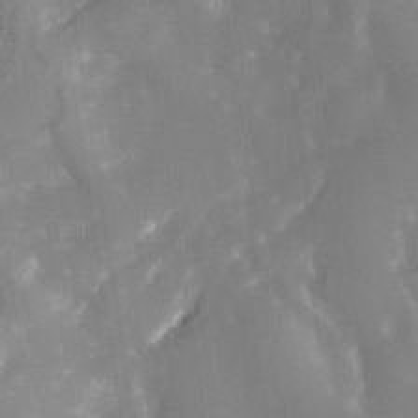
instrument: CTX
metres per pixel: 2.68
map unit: Nhe
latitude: -37.7477
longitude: -117.9339
